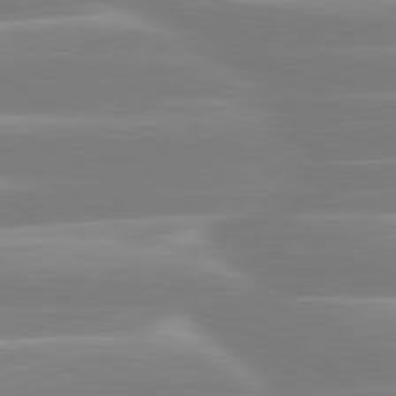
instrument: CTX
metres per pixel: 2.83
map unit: lApd
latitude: 80.2900
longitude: -134.1389
